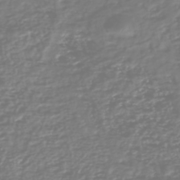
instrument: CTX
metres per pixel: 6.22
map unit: HNhu
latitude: -46.9919
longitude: 28.8786
